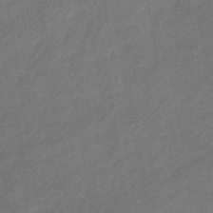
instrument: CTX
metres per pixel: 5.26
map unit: lHb
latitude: -36.7841
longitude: 71.2376
